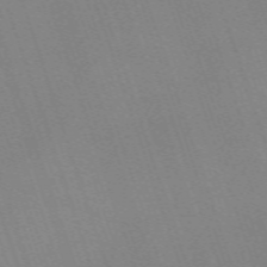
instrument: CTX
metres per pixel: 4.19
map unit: eHh
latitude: -64.7463
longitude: 51.3510
